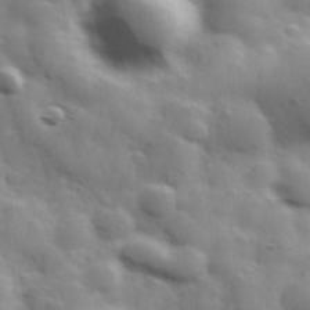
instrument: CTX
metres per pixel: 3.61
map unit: Hve
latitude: 31.5183
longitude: 150.2739
